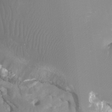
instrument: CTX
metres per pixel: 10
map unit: Ht
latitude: -3.8611
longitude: -26.6113
